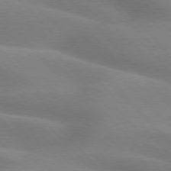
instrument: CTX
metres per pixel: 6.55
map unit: lApd
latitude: 75.5371
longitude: -61.1781
